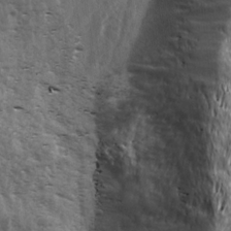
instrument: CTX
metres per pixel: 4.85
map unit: Ave
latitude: 18.4034
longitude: -131.8584
